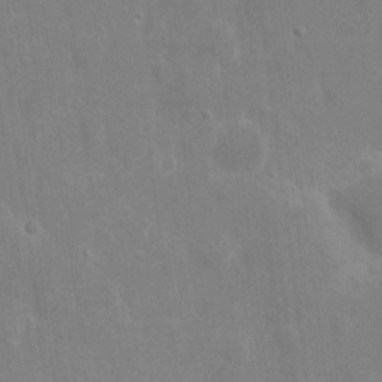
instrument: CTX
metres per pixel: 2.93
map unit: eHh
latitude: 8.1578
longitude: -71.4048
